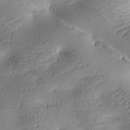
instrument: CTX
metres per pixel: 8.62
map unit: lAa
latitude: -10.2740
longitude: -125.2725
